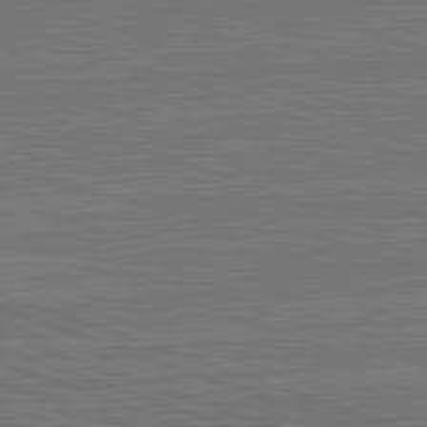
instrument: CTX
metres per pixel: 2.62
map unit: lApd
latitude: 82.7435
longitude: 174.5951
